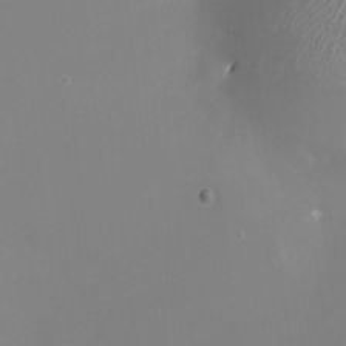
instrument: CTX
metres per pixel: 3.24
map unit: Nhu
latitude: -4.4251
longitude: -77.1214
